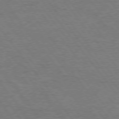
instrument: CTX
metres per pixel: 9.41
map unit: Hpe
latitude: 75.0270
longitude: -151.0647
